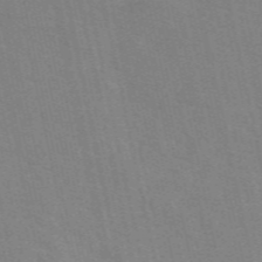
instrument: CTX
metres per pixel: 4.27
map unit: eAb
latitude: 50.7435
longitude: 111.2565
